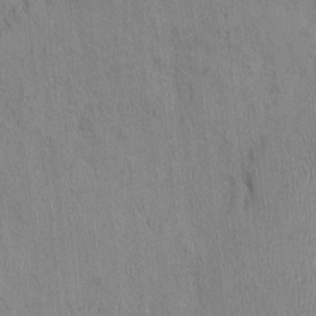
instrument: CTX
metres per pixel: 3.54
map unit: Nhu
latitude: -0.5385
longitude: -14.7813
